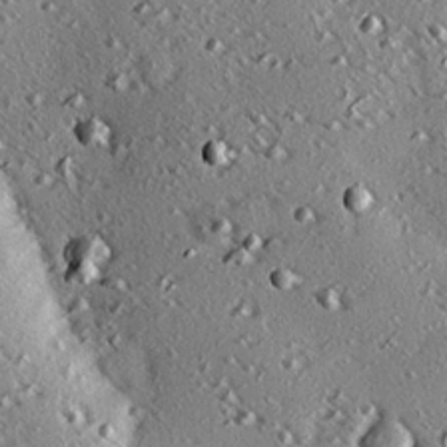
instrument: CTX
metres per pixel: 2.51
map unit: eHh
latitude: 22.1200
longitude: -90.2900
